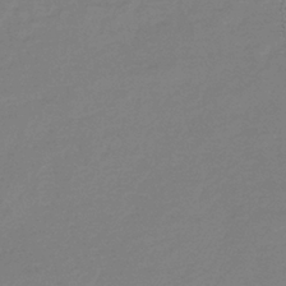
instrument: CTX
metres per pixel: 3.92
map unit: eHb
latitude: -36.3306
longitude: 78.4440
